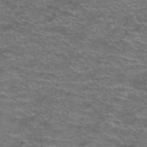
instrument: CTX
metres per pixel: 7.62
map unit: Hto
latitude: 38.5546
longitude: -42.9136
